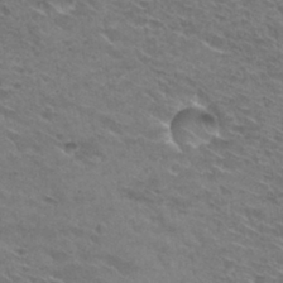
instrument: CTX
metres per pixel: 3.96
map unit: Hto
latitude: 30.7247
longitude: -46.9136
